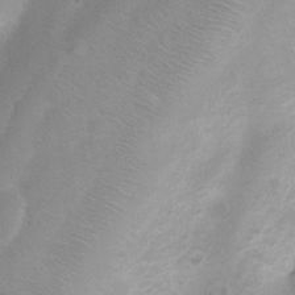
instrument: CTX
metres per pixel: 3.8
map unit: Nhu
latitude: 4.6490
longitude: -24.9891
